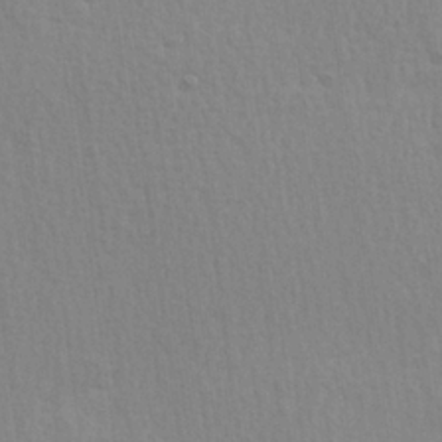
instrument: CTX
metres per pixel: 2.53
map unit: Hve
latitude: 25.7260
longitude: -93.9150
